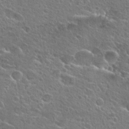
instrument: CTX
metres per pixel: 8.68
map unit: Hto
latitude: 25.6882
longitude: -44.5923
